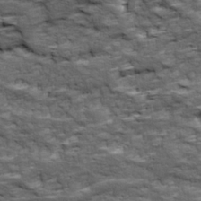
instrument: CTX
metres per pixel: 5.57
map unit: Ave
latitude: 18.1577
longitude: -135.7638
